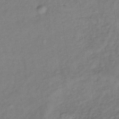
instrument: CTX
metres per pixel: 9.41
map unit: lHb
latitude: -33.6722
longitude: 65.1242
